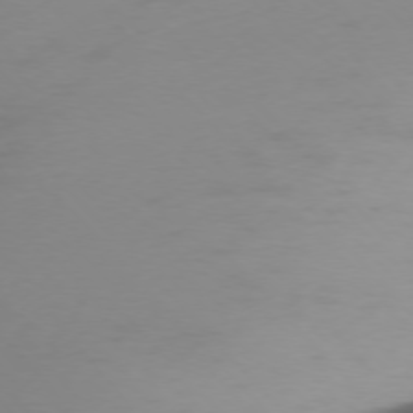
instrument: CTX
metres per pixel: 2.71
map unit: Ap
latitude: -76.4440
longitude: -70.9702
